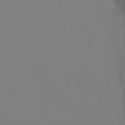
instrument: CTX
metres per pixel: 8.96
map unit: Ht
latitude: 3.1970
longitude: -28.1011
